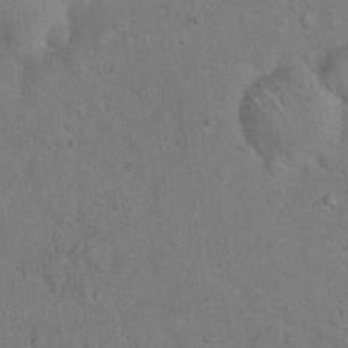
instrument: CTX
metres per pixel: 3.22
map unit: eHh
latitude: 19.7260
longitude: -61.9906
